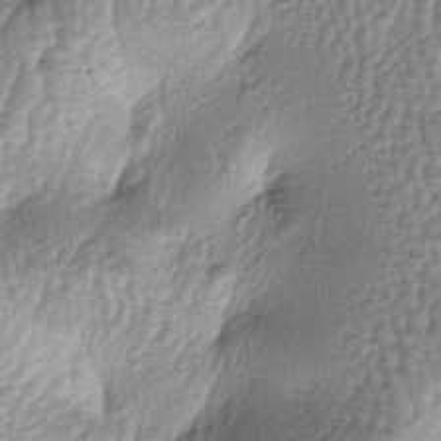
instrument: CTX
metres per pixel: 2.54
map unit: lAa
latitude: -5.8611
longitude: -128.3089
